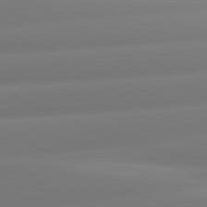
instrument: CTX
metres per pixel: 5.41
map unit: lApd
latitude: 80.9325
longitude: -160.2522
